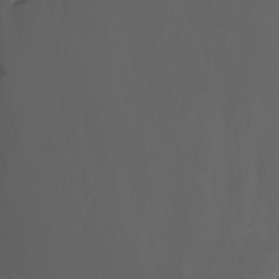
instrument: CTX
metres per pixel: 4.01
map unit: Nhu
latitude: -8.0094
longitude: -80.9703
